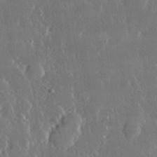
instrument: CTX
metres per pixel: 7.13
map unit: lHvf
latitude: 30.9514
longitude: -92.8191
